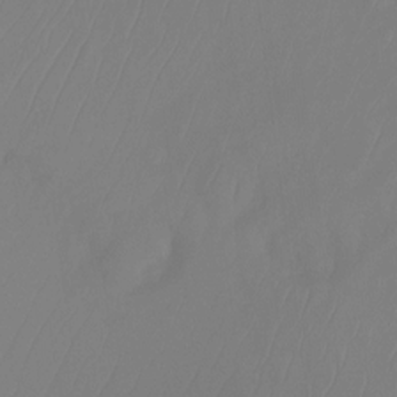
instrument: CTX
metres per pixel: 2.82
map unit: Ht
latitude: -13.9556
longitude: -57.4048
